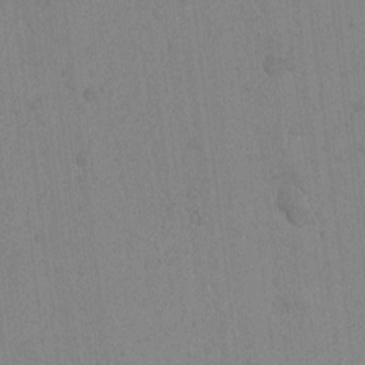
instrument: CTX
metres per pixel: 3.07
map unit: Nhu
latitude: -4.8597
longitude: -149.6694
